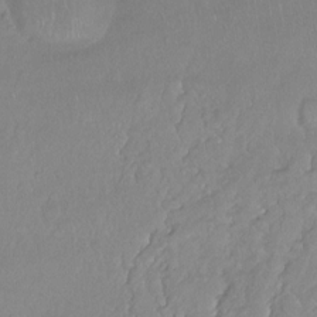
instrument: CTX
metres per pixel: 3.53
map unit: Hto
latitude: -14.4440
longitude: -43.6505
